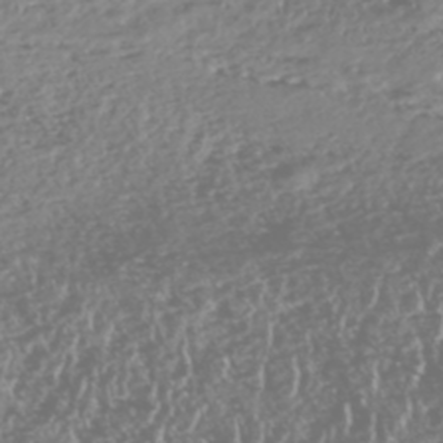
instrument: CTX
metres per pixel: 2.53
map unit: HNhu
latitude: -48.0472
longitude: 31.0864
